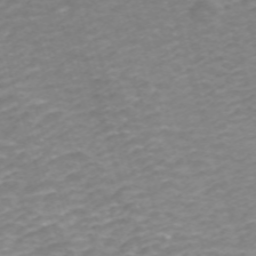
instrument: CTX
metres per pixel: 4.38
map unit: ANa
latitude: 42.3845
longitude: 33.2376
